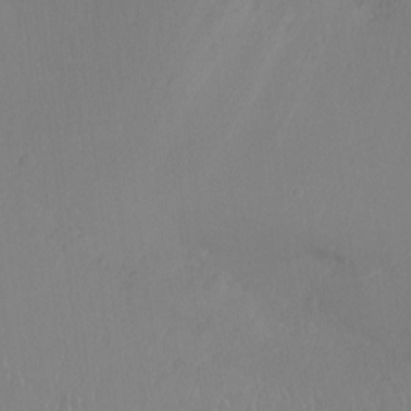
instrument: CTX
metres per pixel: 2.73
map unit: Ht
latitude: -8.5763
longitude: -37.5371
